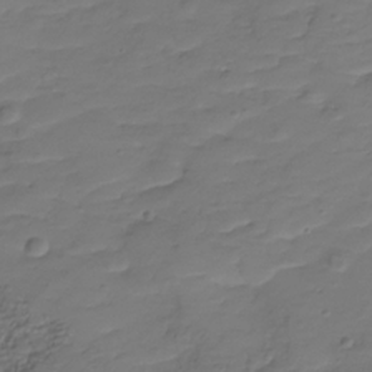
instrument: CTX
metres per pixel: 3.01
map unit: Hve
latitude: -28.2173
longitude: 91.5588
